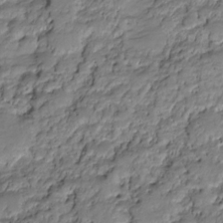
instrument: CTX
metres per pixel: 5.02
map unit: HNhu
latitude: -20.5762
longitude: 84.8408
